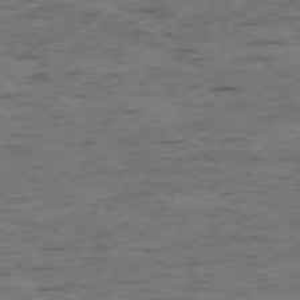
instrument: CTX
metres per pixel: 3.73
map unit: Ap
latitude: -75.6911
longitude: -90.0444
